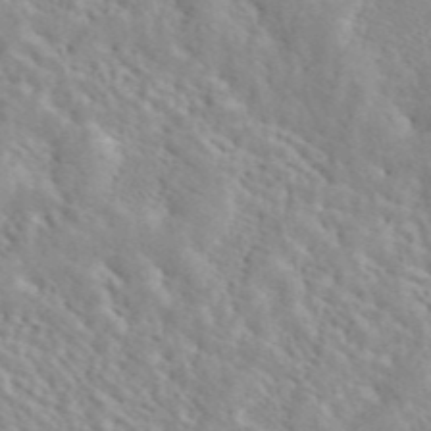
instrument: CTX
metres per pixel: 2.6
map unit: ANa
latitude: 44.5546
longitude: 20.9919
